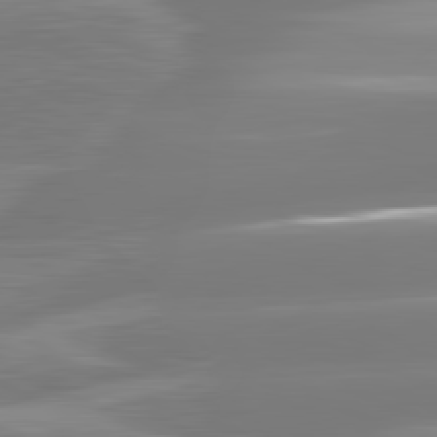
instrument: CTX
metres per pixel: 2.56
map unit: lApd
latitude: 81.3671
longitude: -134.8002
